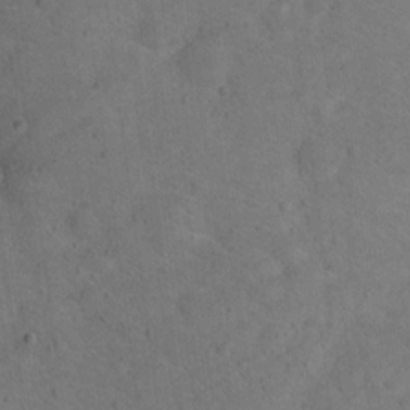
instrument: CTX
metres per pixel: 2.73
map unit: Ht
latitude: 14.2901
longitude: -37.2915
